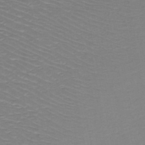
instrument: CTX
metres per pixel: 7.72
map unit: HNb
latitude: -49.7100
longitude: -47.0270
